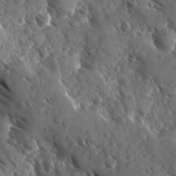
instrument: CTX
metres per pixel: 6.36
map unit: Ave
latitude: -10.3495
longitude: -118.8947
